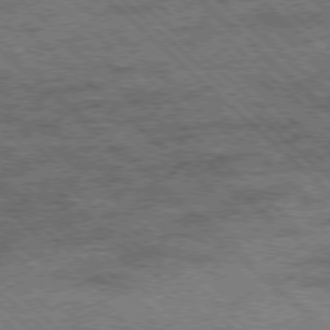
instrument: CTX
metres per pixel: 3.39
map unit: Ap
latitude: -78.1416
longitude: -49.6883
